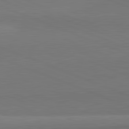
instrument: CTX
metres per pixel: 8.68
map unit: lApd
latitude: 82.1388
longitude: 152.9163
